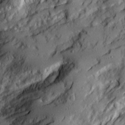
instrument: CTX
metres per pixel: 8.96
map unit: Ave
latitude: 21.1970
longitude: -129.7261
